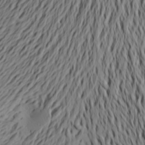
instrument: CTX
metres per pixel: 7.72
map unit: Aa
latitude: 21.4994
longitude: -146.6680
